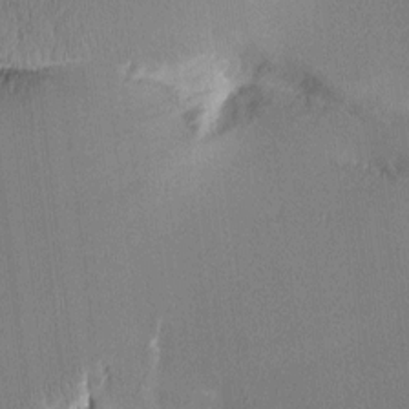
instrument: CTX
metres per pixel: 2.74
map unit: Aa
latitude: 10.9514
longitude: -127.8395
